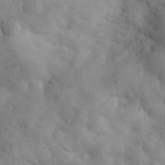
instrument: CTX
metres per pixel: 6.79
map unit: eHh
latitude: 31.8017
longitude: -66.5545
